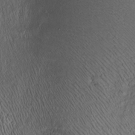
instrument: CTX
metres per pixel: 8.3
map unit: Htu
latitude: -6.7274
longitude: 157.6911
